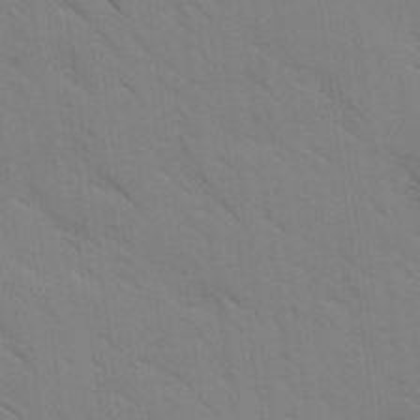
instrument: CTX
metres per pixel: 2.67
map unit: Ave
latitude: -1.0298
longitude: -112.3089
